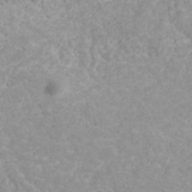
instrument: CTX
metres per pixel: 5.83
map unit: ANa
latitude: 40.3089
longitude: 21.3887
